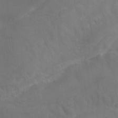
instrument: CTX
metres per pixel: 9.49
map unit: Hto
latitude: -7.5210
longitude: -51.5560
